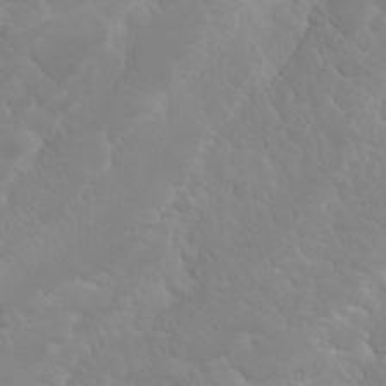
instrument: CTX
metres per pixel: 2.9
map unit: Nhu
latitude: 23.4048
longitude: -63.9906
